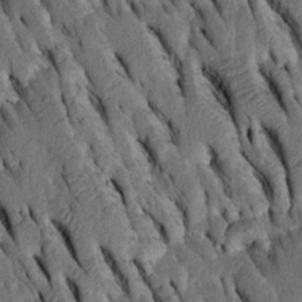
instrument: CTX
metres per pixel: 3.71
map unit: Htu
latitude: -2.8219
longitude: 151.0864
